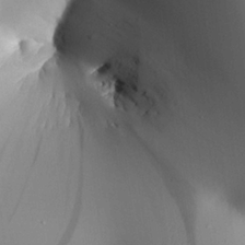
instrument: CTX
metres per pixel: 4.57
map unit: Aa
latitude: 25.4804
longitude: -129.3859
